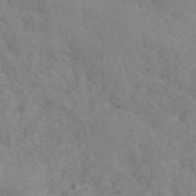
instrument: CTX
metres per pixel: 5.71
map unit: ANa
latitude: 43.1214
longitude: 55.0298
